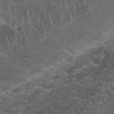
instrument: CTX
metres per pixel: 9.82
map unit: Nhu
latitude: 27.5182
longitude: -61.3859
